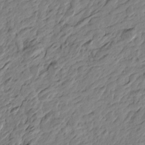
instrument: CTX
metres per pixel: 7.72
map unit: Htu
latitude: -3.4832
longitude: -178.7247
